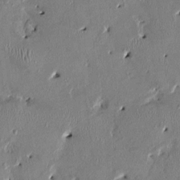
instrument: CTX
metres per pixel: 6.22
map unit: HNhu
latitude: 2.2144
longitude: -5.0647
